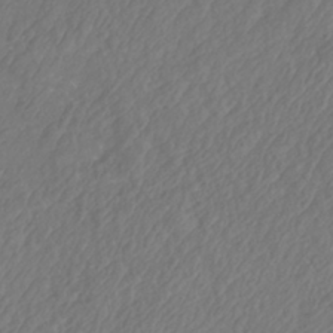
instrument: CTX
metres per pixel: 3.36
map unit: Nhe
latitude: -41.1242
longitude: -110.3656
